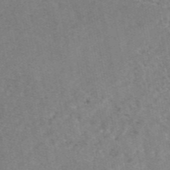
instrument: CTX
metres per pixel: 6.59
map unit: eAb
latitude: 47.3104
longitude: 113.0676
